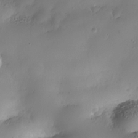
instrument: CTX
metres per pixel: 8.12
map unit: Nhe
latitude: -35.4265
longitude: -144.9325
